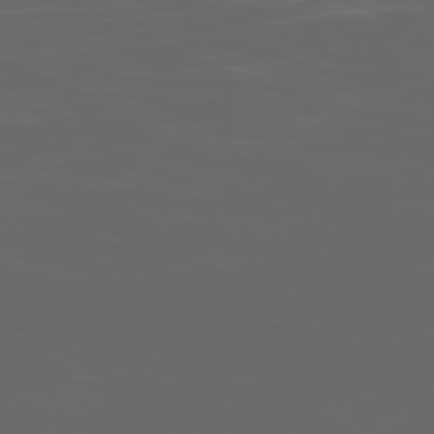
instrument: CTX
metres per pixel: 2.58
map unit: Ap
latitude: -78.9352
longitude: -75.0836
